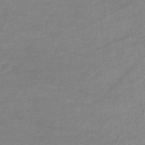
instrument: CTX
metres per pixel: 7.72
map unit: eHb
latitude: -33.5588
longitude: 71.5399
